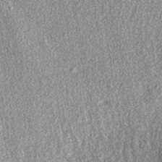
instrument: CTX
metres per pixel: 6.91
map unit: eAb
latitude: 38.3089
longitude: 108.8219
